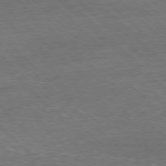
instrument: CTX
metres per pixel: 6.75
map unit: Hpe
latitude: -77.6722
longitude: 15.6533
